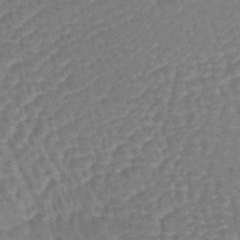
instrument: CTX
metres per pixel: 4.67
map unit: lHb
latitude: -43.8422
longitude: 80.6519
